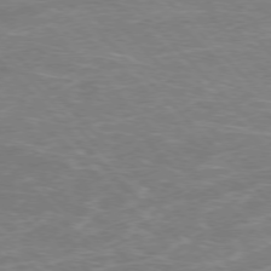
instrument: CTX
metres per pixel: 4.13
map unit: Hpe
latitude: -77.0675
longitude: -12.4223
